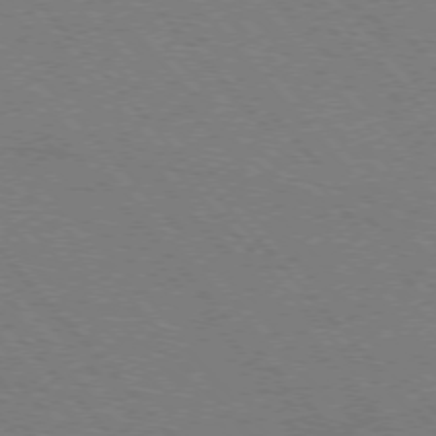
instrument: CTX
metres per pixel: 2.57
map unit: Hpe
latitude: -76.9731
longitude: -13.2537
